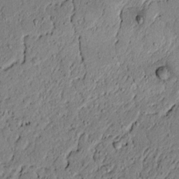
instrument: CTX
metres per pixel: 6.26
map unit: lAvf
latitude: 5.1025
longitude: 167.2187
